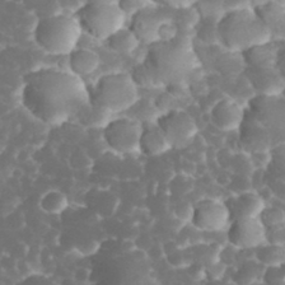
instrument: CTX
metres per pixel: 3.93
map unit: eHh
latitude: 32.9325
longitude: -63.2159
